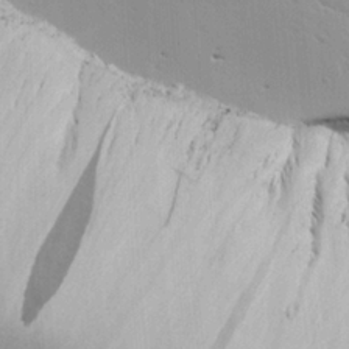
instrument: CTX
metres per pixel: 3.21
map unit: lAvf
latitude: 16.6113
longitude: -125.8583
